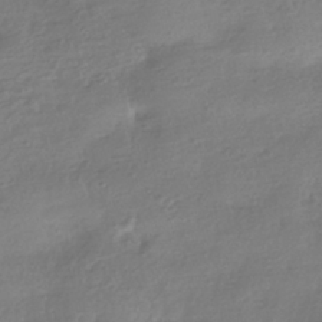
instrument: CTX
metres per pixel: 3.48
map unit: HNhu
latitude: -40.8975
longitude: 98.0850
